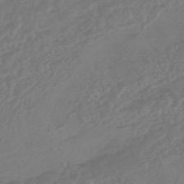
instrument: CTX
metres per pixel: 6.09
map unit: HNhu
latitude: -46.1228
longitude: 91.6911
